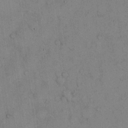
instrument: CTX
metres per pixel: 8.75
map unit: Hto
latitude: 11.5749
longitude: -59.5182
